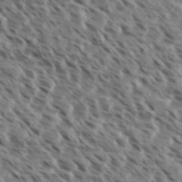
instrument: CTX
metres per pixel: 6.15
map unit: eHh
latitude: 35.7638
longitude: -138.7624
